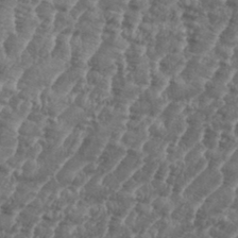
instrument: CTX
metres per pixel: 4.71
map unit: eHh
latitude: 34.8758
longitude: -136.5735
